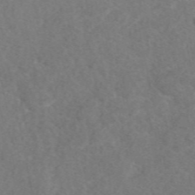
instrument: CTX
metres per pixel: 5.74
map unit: eAb
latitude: 48.4790
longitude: 108.7463
